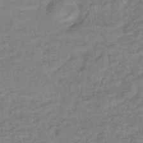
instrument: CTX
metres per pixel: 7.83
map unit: eHb
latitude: -42.2361
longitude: 83.1620
